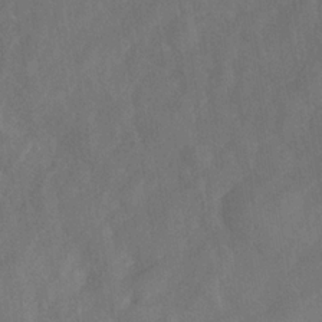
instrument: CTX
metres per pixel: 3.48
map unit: Nhe
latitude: -36.5384
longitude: -176.4223
